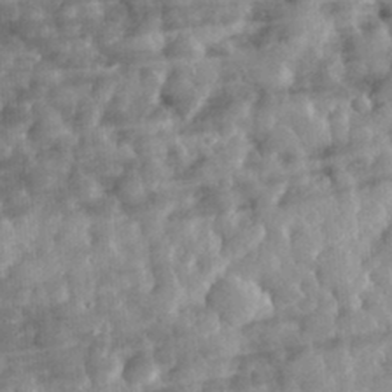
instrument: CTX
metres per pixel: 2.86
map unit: eHh
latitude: 32.0822
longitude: -71.4804
